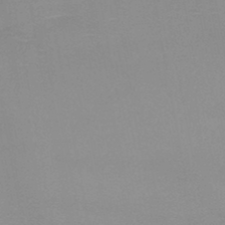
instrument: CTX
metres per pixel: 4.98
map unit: HNb
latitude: -47.2187
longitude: -46.3657
